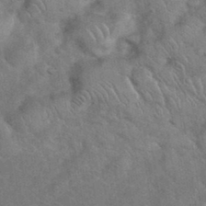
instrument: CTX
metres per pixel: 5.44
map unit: eHh
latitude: 37.4616
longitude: -64.5735
